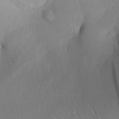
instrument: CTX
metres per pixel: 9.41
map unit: Aa
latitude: 28.9513
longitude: -135.7071
